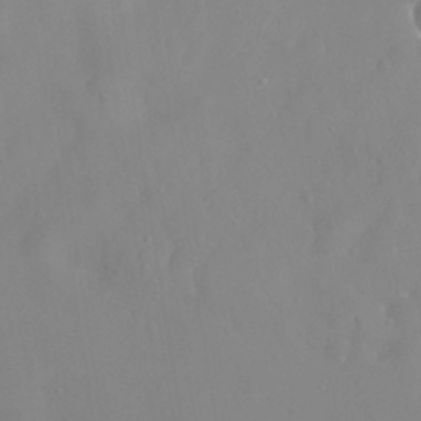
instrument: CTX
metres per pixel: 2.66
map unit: eHh
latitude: 31.2537
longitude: -58.7057
